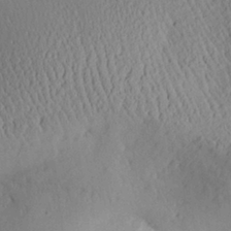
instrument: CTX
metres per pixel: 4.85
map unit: Aa
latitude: 29.1781
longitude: -135.4993
